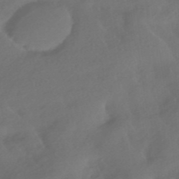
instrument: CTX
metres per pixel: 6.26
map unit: HNhu
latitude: -42.2550
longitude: 93.0108
